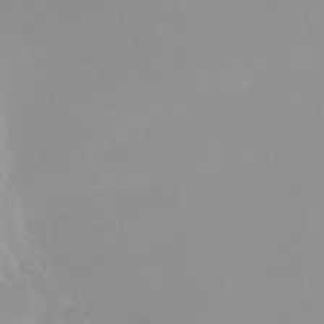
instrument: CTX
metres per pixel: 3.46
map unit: Ht
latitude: -6.2928
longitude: -29.2726
